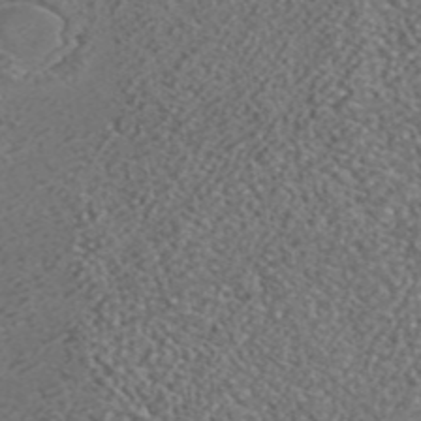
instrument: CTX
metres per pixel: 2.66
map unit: ANa
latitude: 41.8583
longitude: 26.1794
